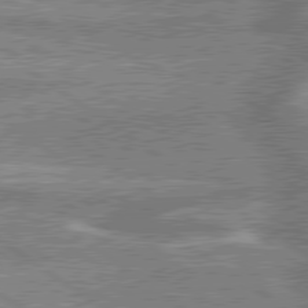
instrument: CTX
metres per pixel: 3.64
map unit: lApd
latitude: 79.7639
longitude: -169.0270
